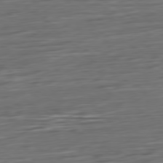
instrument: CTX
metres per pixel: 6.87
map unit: Ap
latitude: -79.9367
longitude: -57.1592
